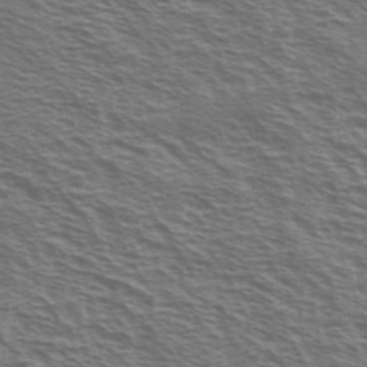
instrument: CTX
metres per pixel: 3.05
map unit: Ave
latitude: 38.1767
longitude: -109.2726
